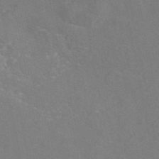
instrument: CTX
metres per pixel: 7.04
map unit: eAb
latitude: 46.6680
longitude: 116.2550
